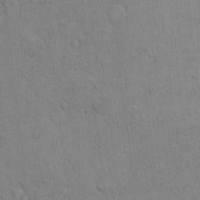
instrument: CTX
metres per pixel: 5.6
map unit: Hto
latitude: 9.1970
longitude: -61.1025
